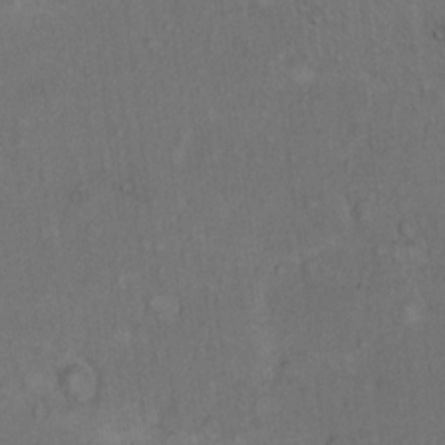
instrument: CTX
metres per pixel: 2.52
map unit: Hto
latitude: 12.4790
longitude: -60.5168
